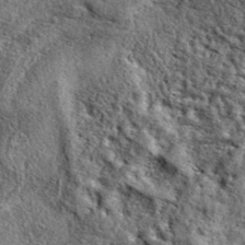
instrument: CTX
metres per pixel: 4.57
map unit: eAb
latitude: 38.6868
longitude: 109.4832
